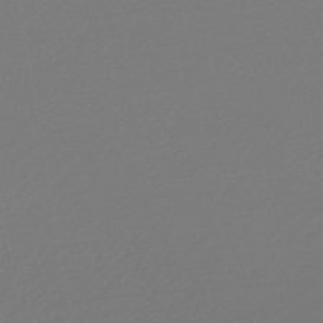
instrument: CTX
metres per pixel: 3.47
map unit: lHb
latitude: -46.2928
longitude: 60.2362
